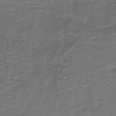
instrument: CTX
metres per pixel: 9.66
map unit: HNb
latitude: -43.8422
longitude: 52.1605
